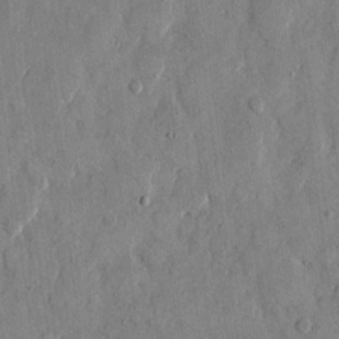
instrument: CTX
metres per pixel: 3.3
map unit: eHh
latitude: 12.3278
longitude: -69.3104
